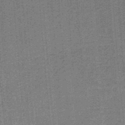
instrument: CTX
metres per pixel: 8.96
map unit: lHb
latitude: -37.8989
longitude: 57.8233
